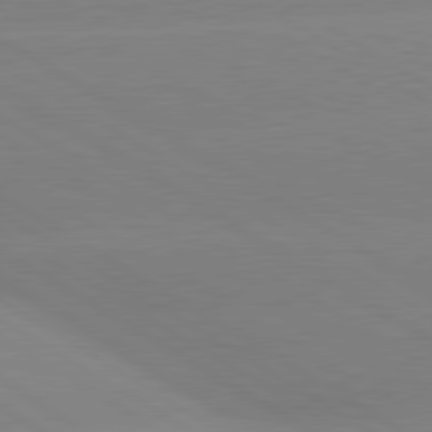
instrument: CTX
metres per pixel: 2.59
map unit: lApd
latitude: 80.2333
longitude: -152.2334
